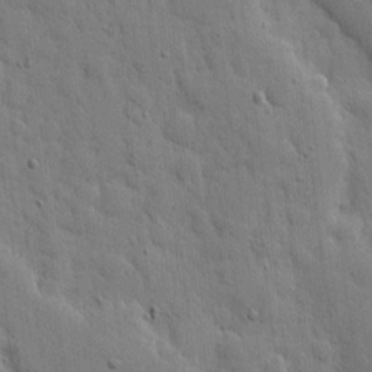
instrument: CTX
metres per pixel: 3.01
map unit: eHh
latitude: 5.6883
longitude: -71.0080
